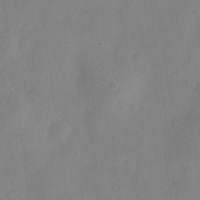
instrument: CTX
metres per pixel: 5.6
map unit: Nve
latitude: -23.1620
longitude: 107.0865
